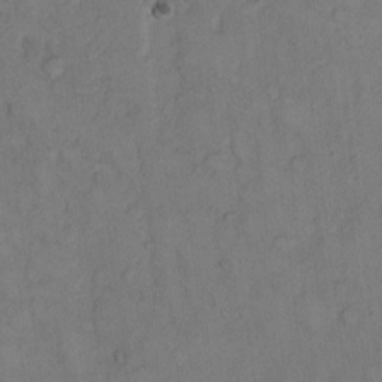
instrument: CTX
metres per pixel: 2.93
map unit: Hto
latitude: 9.9528
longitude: -58.9325
